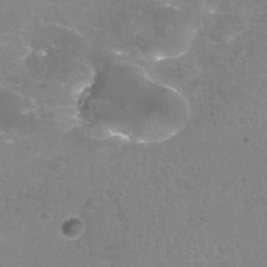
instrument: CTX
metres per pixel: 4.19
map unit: Nhu
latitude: 25.1592
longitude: -54.5546
